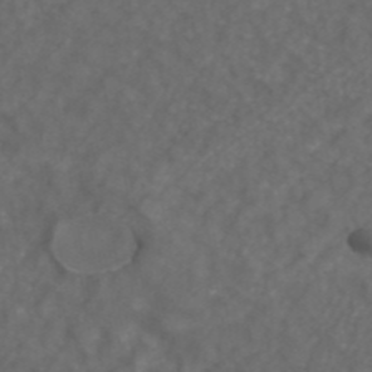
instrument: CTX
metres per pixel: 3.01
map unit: ANa
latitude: 42.8191
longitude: 24.3117
